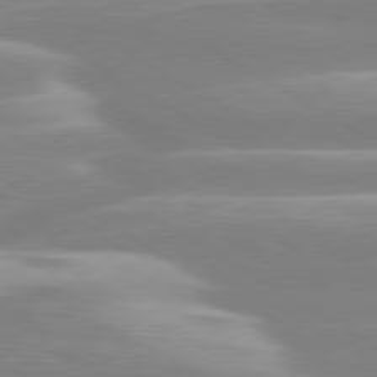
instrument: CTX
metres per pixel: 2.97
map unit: lApd
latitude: 80.3089
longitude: -128.0444
